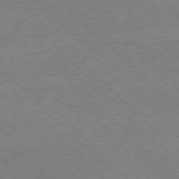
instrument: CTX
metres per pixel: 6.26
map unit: Ap
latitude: -77.5966
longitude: -87.0269
